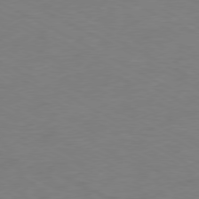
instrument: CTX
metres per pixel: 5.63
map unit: Ap
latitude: -77.0864
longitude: -75.5371
